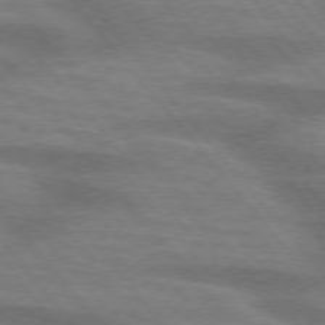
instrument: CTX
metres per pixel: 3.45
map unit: lApd
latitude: 75.4804
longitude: -58.4034
